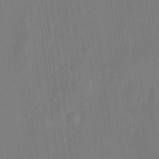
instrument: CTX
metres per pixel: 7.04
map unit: eHh
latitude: 5.4426
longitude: -74.2334
